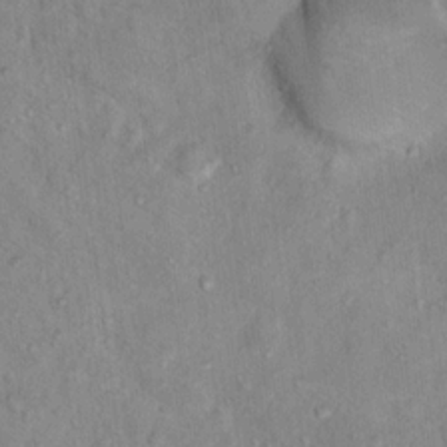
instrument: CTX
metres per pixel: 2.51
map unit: Hto
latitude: 14.4034
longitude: -37.7639
